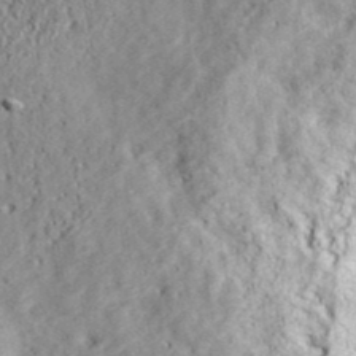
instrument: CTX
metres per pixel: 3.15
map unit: ANa
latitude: 41.7071
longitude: -86.4601
